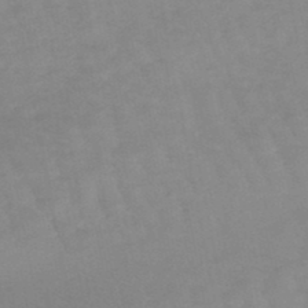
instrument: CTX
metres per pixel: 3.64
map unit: lHb
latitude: -48.2173
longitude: 76.8030
